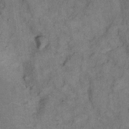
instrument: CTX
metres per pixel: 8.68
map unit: eHh
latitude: 10.4601
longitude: -63.6505
